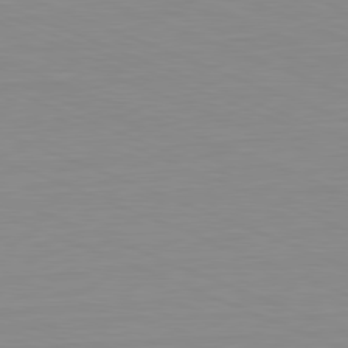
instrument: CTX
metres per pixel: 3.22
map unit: Hpe
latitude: -81.9556
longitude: 6.3684
